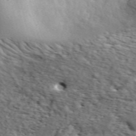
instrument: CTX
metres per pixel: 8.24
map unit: lHvf
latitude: 38.9514
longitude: -87.2348
